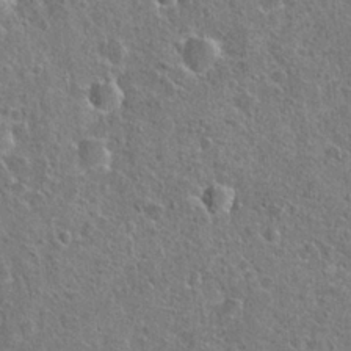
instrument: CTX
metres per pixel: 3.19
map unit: Hto
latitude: 22.0822
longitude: -48.5357
